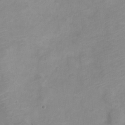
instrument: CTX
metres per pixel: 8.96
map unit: Nve
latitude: -21.5966
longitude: 106.1606
